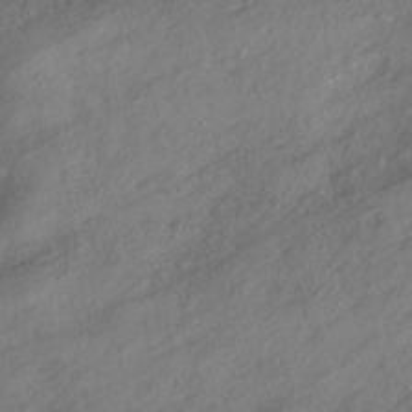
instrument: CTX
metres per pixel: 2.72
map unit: HNhu
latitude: -41.5777
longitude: 107.5399
